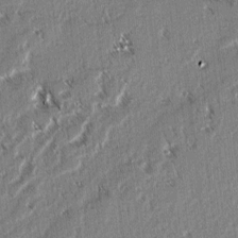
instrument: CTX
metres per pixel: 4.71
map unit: lAvf
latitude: 3.5749
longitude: -105.9528
